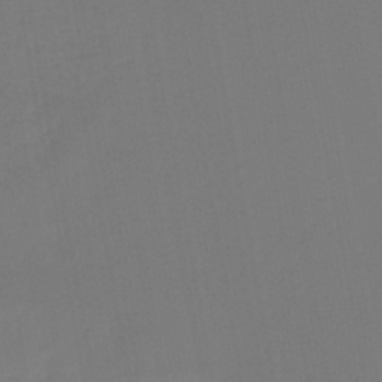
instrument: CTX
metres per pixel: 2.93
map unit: lHb
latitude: -46.0283
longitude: 66.3873
